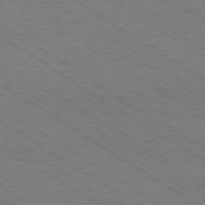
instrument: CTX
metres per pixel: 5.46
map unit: Ap
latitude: -79.3509
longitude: -79.6883
